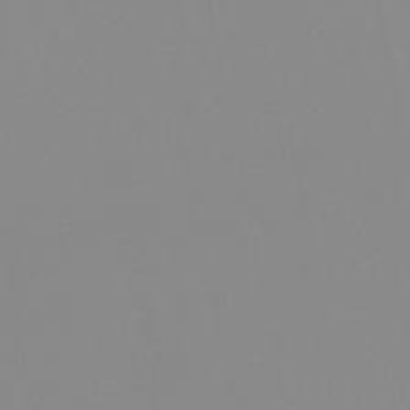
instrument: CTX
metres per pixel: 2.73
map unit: lHb
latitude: -48.0283
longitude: 69.6532
